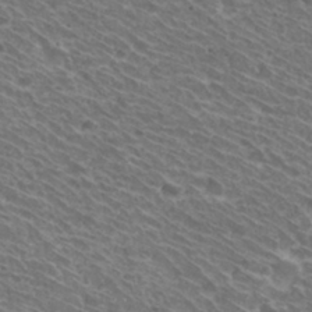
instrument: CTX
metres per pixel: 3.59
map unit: Hto
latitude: 31.1592
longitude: -42.5357
